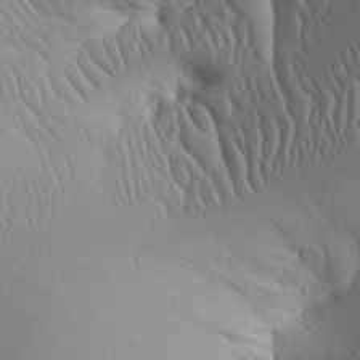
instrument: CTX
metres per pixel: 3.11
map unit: Aa
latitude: 31.0459
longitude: -143.4049
